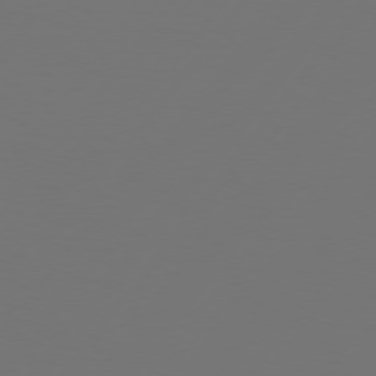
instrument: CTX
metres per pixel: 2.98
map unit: Hpe
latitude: 75.4804
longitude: -130.0444
